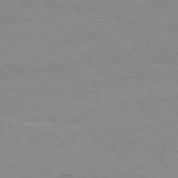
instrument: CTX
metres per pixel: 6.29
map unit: Ap
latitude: -77.7667
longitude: -81.6127
